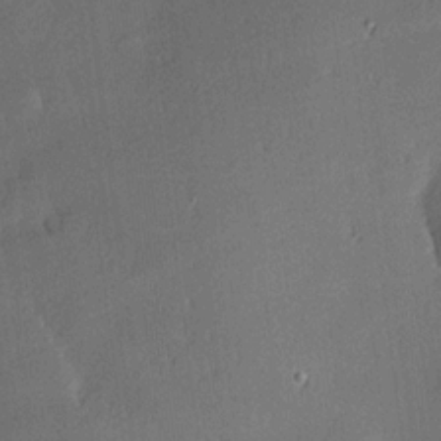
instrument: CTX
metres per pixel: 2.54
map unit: Hve
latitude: 18.1011
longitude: 150.4629
